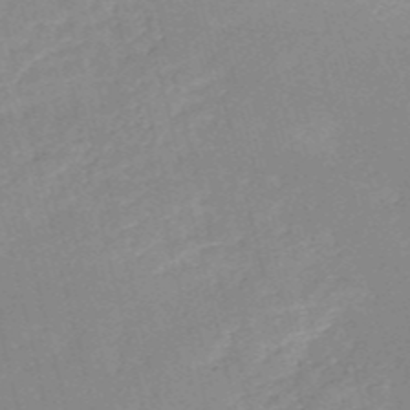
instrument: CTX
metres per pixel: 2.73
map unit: HNb
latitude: -53.3320
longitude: -36.9325
